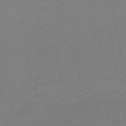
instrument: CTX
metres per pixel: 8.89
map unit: lHb
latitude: -45.4077
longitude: 64.4818
